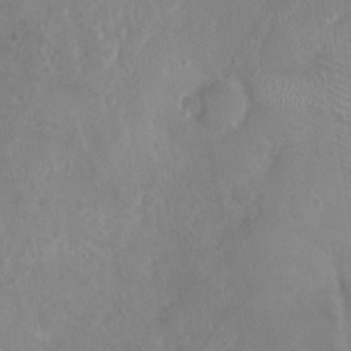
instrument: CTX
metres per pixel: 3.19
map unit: Nhu
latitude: 2.6868
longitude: -15.2915
